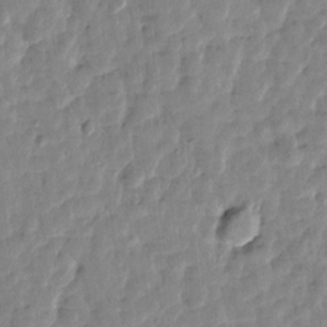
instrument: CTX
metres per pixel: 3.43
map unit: Htu
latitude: 1.8205
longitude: -179.3482
